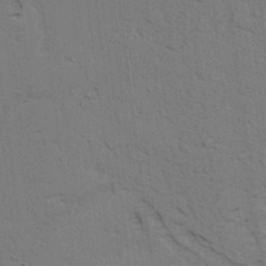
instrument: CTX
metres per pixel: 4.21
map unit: lAvf
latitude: 25.7638
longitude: -111.9906
